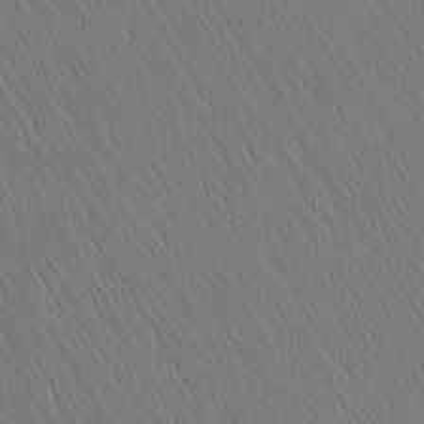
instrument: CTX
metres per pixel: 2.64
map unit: Nhu
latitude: -5.3698
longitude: -151.2915
